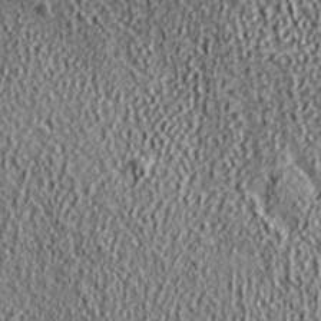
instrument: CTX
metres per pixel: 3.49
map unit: ANa
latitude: 39.0836
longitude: -91.6127
